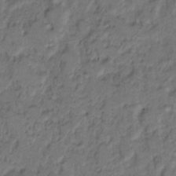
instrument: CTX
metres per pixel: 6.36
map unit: eHh
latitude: 8.8569
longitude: -62.5546
